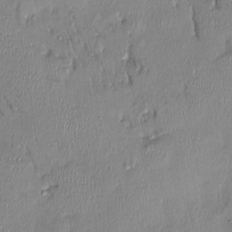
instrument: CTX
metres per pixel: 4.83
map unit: Nhu
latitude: -0.9542
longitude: -14.7247
